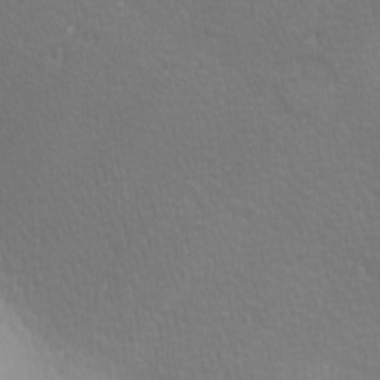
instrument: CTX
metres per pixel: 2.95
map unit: lAa
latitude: -10.7841
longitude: -125.7071
